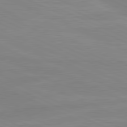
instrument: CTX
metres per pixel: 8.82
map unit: lApd
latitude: 81.4237
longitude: -173.2914
